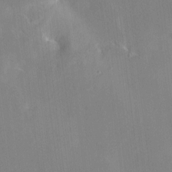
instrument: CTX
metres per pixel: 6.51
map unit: HNhu
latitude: 6.7624
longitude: 2.6518
